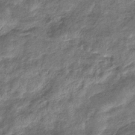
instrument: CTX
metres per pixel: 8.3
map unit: eHb
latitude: -38.6897
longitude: 78.4440
